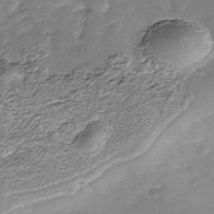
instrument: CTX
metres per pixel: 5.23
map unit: Nhe
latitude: -39.4266
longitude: -116.7057
